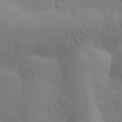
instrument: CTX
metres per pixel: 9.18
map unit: eHh
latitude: 31.5183
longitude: -68.4790
